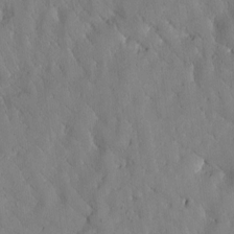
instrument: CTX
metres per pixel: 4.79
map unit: Htu
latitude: 0.3089
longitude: 176.2928
